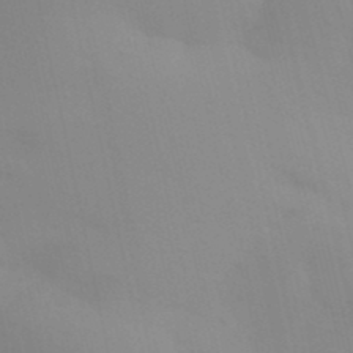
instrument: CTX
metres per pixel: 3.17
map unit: Aa
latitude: 32.2145
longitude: -145.7449
